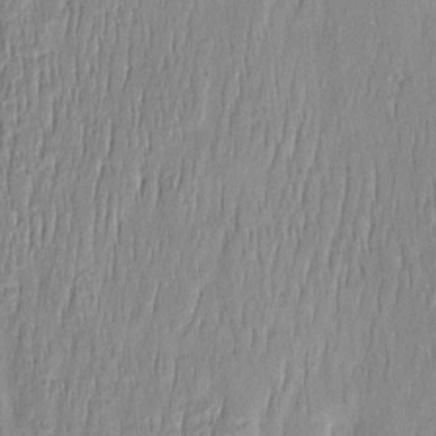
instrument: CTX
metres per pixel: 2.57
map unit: Htu
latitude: -5.7288
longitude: 174.5006
